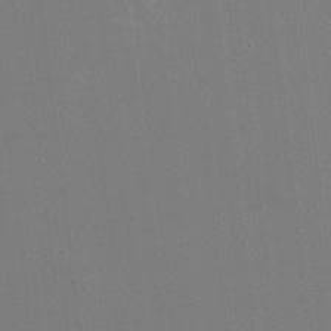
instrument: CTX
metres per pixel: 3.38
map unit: HNhu
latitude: -1.9745
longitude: -5.8205
